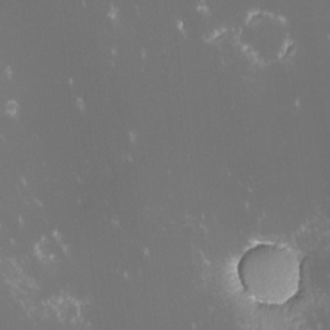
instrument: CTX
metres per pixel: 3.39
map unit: lHvf
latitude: -13.4832
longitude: -103.7260
